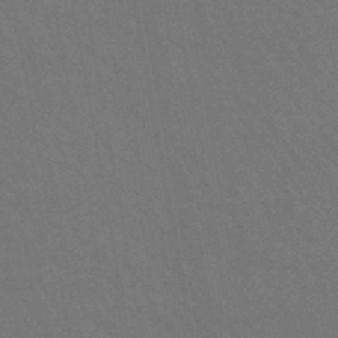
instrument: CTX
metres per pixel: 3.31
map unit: lHb
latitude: -47.7477
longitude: 74.6141
